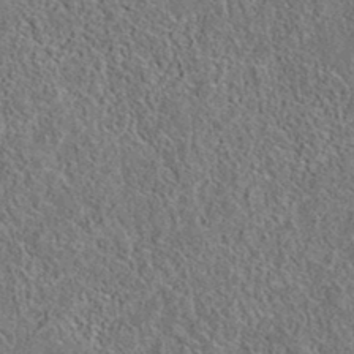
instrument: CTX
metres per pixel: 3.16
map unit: eAb
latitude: 35.9339
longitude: 112.0661
